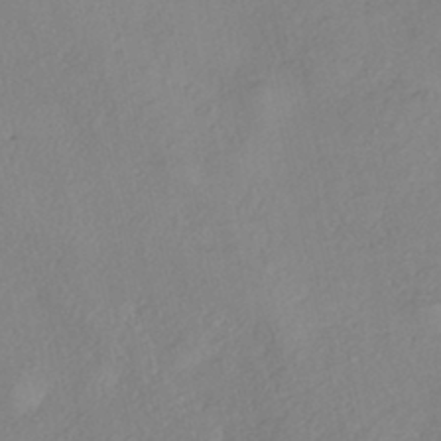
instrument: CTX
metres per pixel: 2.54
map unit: eHh
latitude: -42.1416
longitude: 122.6330
